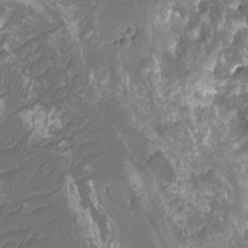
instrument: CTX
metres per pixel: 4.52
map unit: Htu
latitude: -11.1620
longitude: -73.9717
